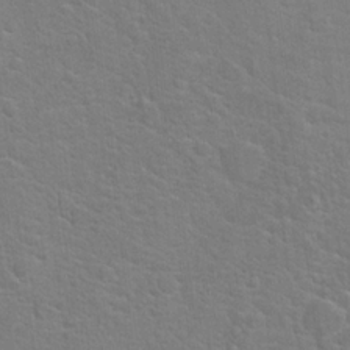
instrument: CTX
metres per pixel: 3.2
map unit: Hto
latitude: 19.3670
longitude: -43.9906
